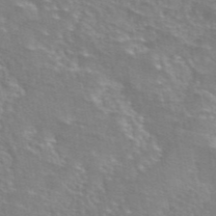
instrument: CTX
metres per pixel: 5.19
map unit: eAb
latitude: 45.4426
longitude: 106.1417
